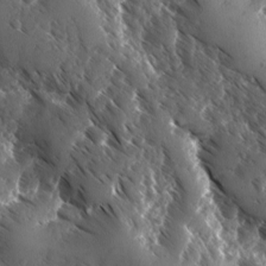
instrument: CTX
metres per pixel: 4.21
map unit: Ave
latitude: -10.5385
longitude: -118.8569
